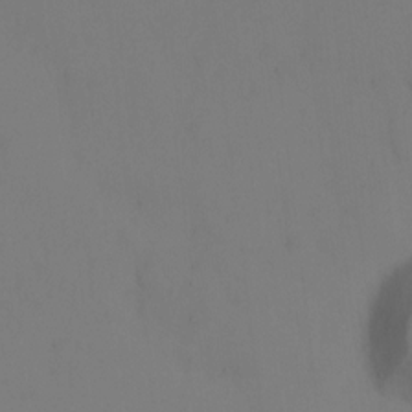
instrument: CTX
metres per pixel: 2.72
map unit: Hto
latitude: -0.5385
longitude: -33.7072
